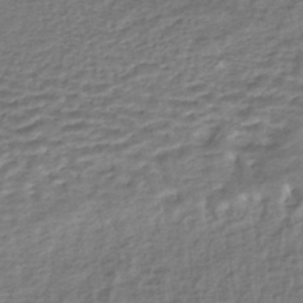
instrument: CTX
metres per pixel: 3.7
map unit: HNhu
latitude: -44.5574
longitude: 102.1795
